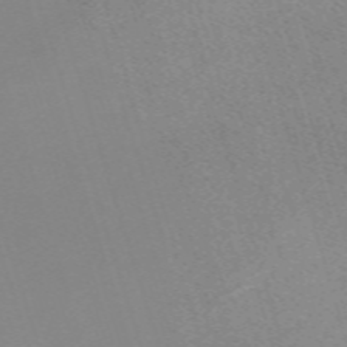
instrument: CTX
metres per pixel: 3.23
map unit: eHh
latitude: -62.2928
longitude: 49.2943
